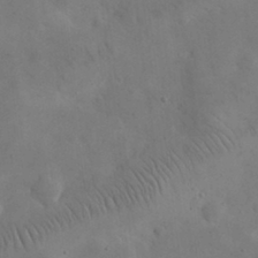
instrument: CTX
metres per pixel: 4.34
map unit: eHh
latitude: 25.6127
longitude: -67.4426
